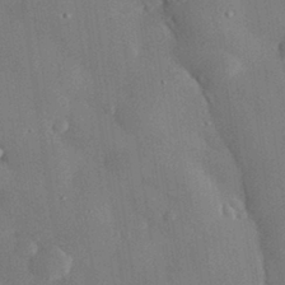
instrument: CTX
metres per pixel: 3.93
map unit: eHh
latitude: 29.9528
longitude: -81.0080
